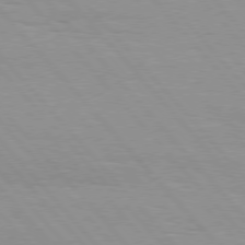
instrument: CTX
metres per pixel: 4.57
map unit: Hpe
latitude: 76.2900
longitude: -153.9717
